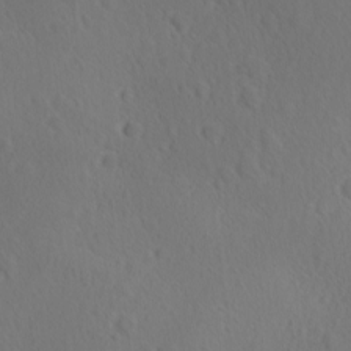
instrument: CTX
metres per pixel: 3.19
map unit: Ave
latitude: -8.8975
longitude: -121.5749
